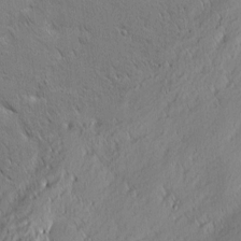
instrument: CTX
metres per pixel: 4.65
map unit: eHh
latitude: 2.0255
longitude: -77.7260
